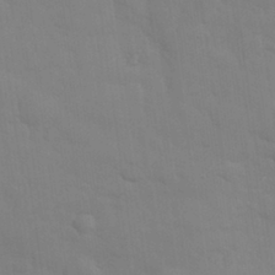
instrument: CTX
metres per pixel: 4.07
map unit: eHh
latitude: 30.9703
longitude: -70.0444
